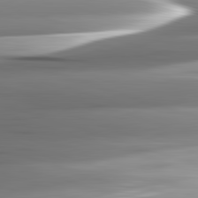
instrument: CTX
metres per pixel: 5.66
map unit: lApd
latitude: 82.6490
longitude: -141.0647
